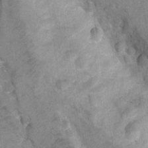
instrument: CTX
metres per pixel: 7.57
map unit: Ht
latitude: 4.6868
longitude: -29.7449
